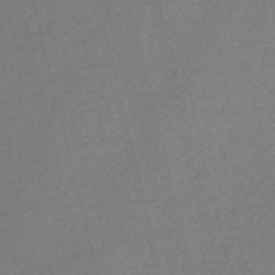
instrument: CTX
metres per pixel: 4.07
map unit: Nve
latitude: -56.2928
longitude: 60.8408
